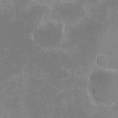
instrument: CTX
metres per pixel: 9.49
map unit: eHh
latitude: -2.1038
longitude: -84.8758
